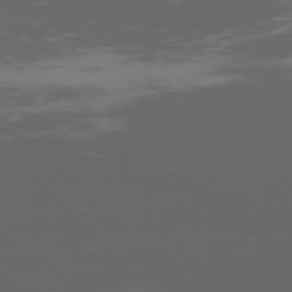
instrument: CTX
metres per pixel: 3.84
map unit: Ap
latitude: -76.1984
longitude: -75.7639
